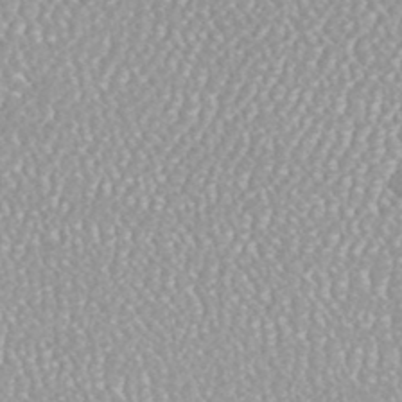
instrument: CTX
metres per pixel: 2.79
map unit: HNhu
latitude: -48.5007
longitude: 98.5385
